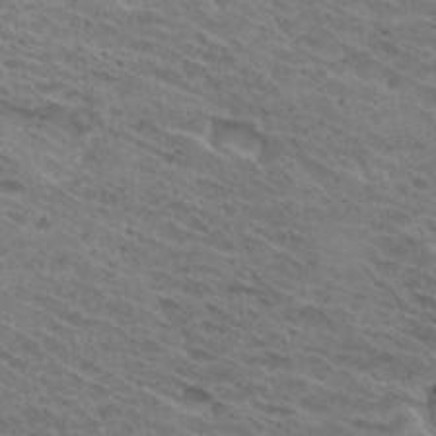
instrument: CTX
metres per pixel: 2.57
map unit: Hto
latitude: 31.0459
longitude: -46.9514
